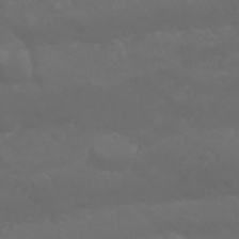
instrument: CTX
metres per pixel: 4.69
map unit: Nhu
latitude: 23.5938
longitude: -61.3481
